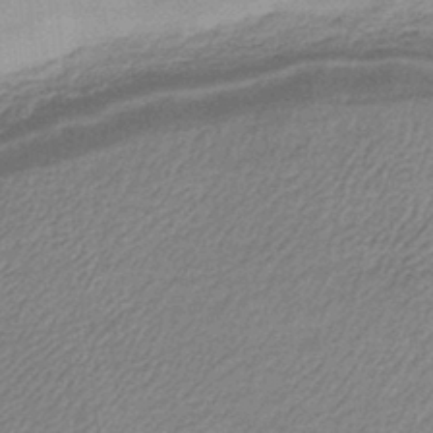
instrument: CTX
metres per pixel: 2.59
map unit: lHb
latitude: -41.5777
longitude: 66.4818
